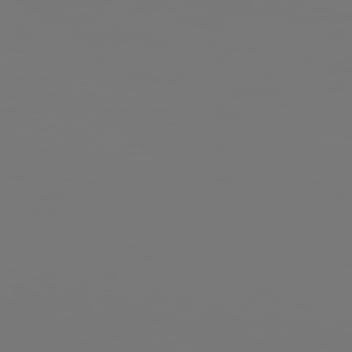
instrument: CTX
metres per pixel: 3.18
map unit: Hpe
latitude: 77.7071
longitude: -141.4993
